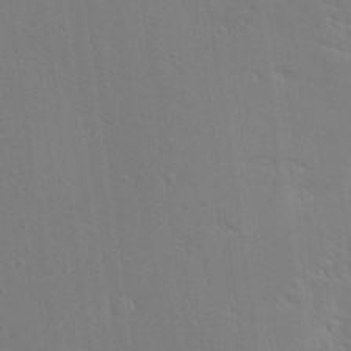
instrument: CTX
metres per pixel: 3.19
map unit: Ave
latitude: 17.6694
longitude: -139.1970
